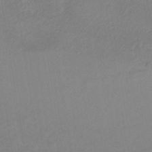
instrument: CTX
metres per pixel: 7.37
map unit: lHb
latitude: -34.1795
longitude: 64.4062
